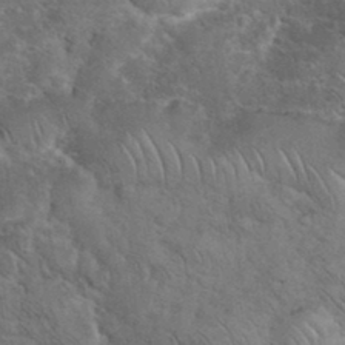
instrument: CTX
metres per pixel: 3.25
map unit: eHh
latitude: 36.1011
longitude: -65.4615
